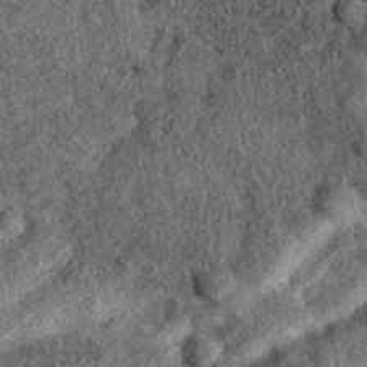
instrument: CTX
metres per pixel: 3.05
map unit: eAb
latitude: 38.1767
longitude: 106.8975
